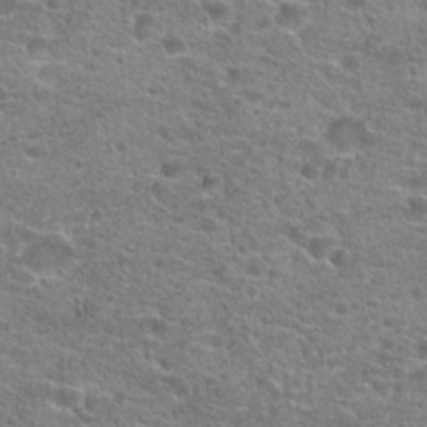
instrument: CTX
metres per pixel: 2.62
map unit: Hto
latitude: 20.9514
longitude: -42.1578
